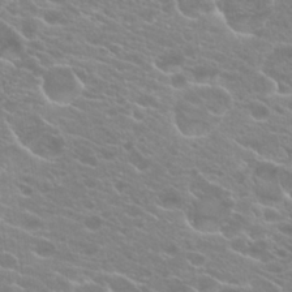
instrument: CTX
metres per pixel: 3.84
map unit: Hto
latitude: 21.1214
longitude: -40.2333
